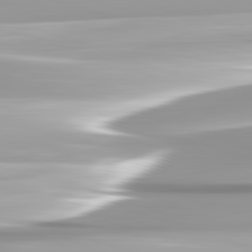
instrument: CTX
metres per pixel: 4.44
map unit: lApd
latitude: 82.6679
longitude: -139.8016
